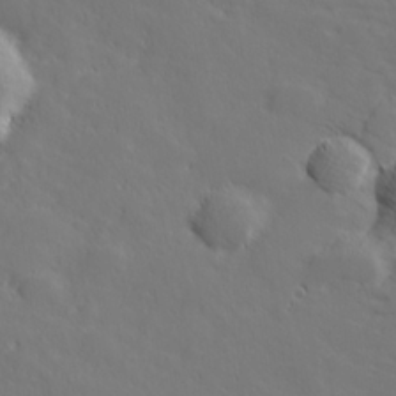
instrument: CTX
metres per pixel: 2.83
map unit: lHvf
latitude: 26.5924
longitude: 142.9163
